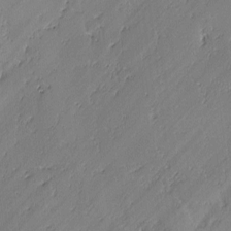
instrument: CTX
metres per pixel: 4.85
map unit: lAvf
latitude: -2.0661
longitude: -106.5357
